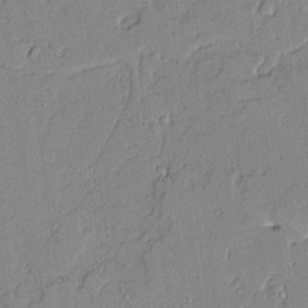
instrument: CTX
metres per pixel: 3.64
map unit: Aa
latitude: 10.6113
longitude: -129.3293
